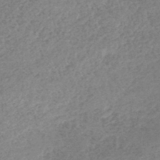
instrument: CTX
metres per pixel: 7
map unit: lHb
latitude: -44.0472
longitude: 71.5399
